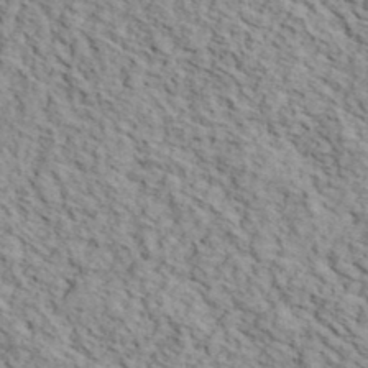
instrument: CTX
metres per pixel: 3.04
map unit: lHvf
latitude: 39.7450
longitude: -86.9891
